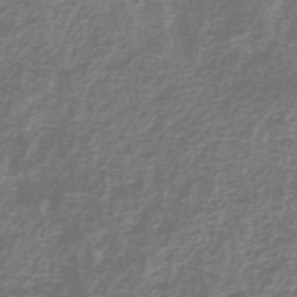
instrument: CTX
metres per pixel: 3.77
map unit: eHh
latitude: -43.1998
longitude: -33.1403
